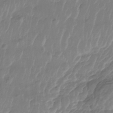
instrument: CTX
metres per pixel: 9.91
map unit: Nhe
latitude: -41.8611
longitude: -111.1592
